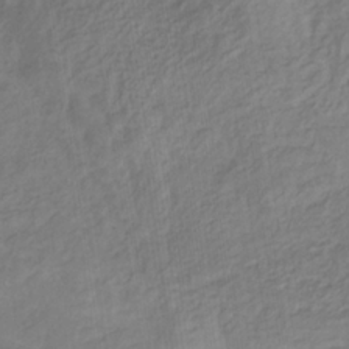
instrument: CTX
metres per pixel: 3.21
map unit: HNhu
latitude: -29.4077
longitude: 67.1620
